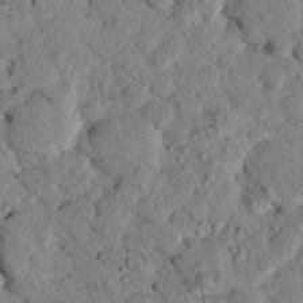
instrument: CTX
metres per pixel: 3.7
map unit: lHvf
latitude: 14.6491
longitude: 178.9730
